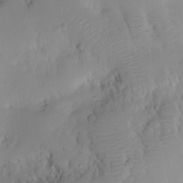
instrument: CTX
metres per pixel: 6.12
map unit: HNhu
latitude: 10.9703
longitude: 9.0864
